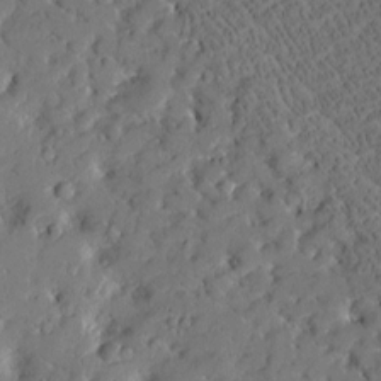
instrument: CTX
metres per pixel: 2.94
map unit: Htu
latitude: -3.9556
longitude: 174.7652
